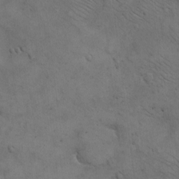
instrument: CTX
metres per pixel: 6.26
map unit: eHh
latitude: -8.8030
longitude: -68.8191
